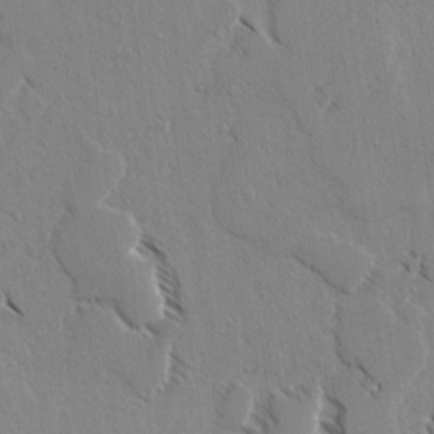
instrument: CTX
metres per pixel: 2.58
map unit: lAvf
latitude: -4.8786
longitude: -114.0444
